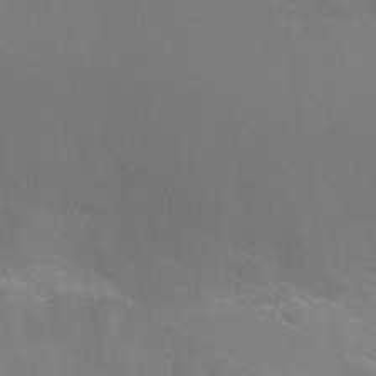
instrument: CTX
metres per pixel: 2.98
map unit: Ht
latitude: -0.0661
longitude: -38.1389
